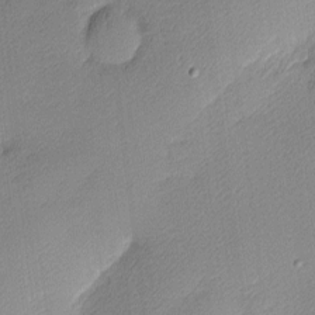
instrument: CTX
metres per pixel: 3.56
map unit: Nhu
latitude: 2.2144
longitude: -75.3482
